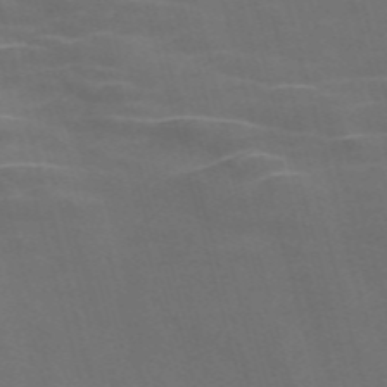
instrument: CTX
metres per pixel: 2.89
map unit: Nve
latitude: -58.5384
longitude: 65.4455
